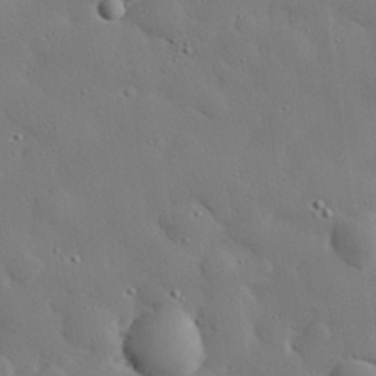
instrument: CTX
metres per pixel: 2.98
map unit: eHh
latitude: 29.4615
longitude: -81.5749
